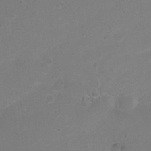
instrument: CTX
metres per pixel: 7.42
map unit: Nhu
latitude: 4.2711
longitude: -26.7435
